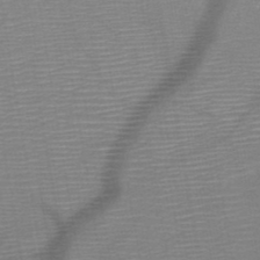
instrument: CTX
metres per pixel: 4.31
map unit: HNb
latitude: -48.1039
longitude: -44.7813
